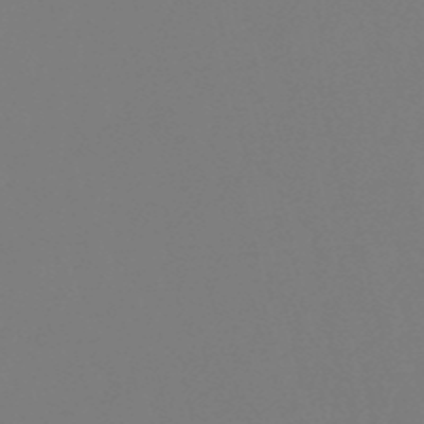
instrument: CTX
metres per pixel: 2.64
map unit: eHb
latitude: -50.8219
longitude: 73.6533
